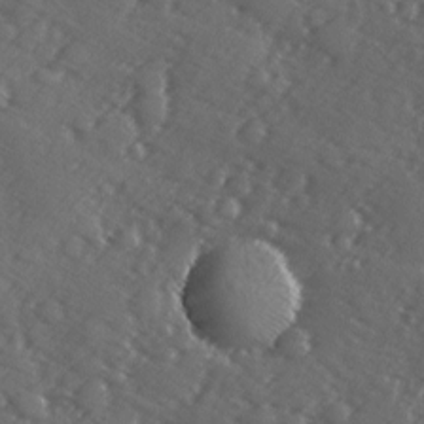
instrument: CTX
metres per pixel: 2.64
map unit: Ave
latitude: -9.5777
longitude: -119.0458
